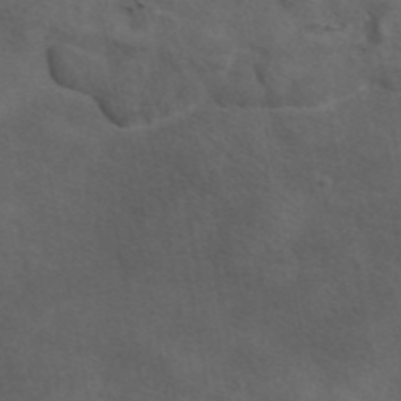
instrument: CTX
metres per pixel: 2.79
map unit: eAb
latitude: 43.9528
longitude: 103.4832
